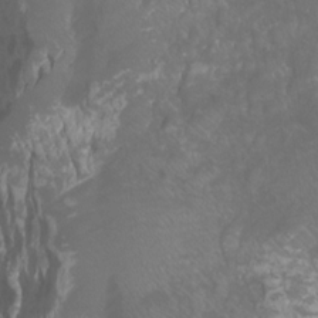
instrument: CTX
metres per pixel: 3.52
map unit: Htu
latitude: -11.1431
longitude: -72.6301
